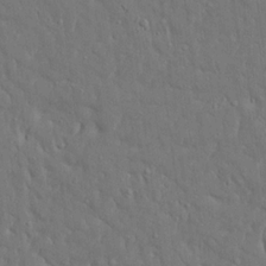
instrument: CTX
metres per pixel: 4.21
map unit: Ave
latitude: 17.8394
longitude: -140.9135
